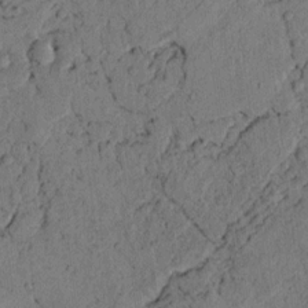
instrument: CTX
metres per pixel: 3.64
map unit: lAvf
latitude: 4.0444
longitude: 158.7274
